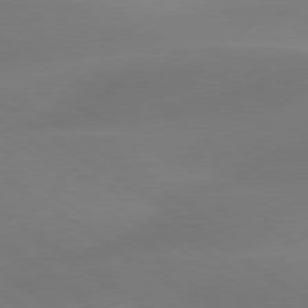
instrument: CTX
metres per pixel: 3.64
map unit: lApd
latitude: 79.8584
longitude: -90.5168
